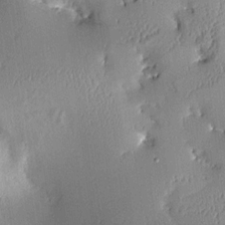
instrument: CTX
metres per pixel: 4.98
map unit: Aa
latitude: 10.0822
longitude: -129.2537
